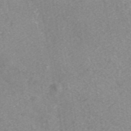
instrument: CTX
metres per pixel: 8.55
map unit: ANa
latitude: 43.0459
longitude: 25.4076
